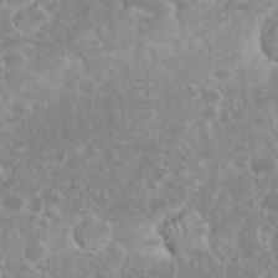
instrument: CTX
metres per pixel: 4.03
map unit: eHh
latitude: 34.9324
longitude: -62.6680
